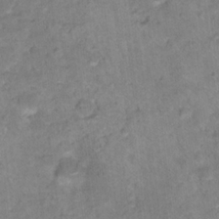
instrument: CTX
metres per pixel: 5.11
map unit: Hto
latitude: 18.5356
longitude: -39.1781
